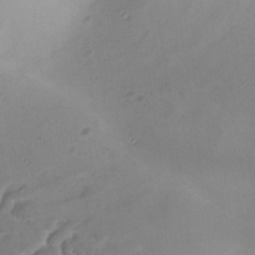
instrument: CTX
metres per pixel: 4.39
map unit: Ave
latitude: -8.2550
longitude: -122.4412
